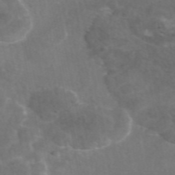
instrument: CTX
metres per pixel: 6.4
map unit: eAb
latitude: 46.6680
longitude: 117.3320
